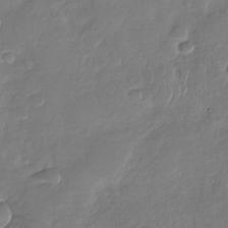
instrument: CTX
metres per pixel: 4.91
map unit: Nhu
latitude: -29.7289
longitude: -61.5560
